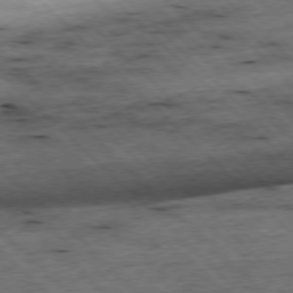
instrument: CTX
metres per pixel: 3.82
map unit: Hpe
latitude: -77.4454
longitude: -15.3104
